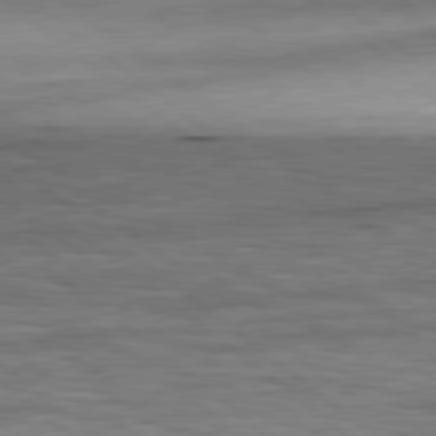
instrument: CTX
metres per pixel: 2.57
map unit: Hpe
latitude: 78.9514
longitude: -140.7813
